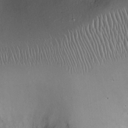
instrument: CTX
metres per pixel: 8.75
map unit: Ht
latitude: -3.2187
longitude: -13.3293
